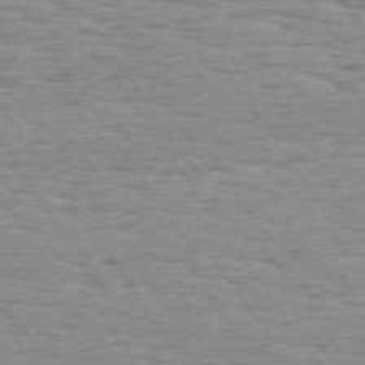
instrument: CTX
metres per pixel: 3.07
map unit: Hpe
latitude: 73.4805
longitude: -134.5545
